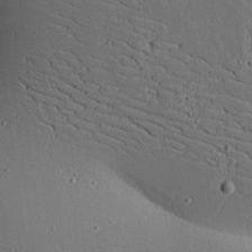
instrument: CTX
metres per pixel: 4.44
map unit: lAvf
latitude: 16.8758
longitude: -126.6302
